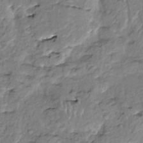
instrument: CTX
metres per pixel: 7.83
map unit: HNhu
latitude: 3.0836
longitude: 8.8219
